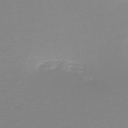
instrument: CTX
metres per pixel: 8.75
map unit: HNb
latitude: -49.0865
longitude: -44.4034
